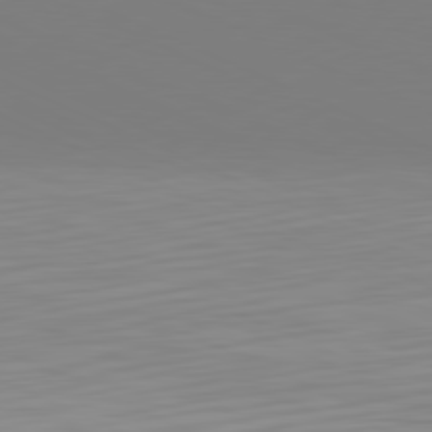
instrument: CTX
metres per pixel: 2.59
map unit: Hpe
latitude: -81.6911
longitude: 19.8044
